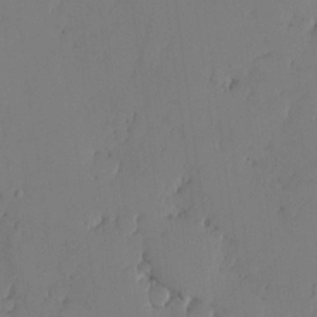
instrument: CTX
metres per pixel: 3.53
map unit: eHh
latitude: -3.9556
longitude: 16.9164
